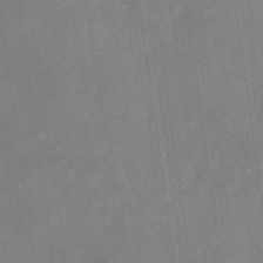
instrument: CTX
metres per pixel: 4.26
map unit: Nhu
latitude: -28.8219
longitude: -76.6112
